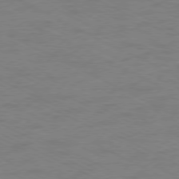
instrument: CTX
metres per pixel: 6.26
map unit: Ap
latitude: -77.8233
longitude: -74.8947
